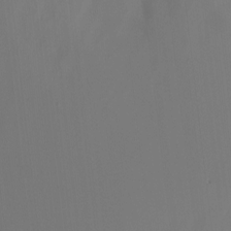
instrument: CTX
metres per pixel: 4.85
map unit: Nhu
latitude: -15.6911
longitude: -50.4979
